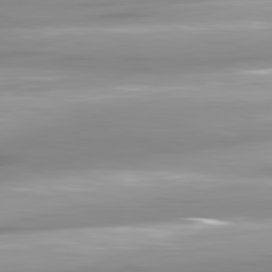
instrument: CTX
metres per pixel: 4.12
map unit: lApd
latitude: 81.0458
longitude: -146.2523
